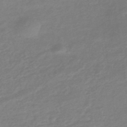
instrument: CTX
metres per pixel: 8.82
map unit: eHb
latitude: -45.5399
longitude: 89.5588
